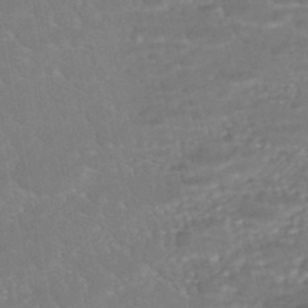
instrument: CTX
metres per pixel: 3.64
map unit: ANa
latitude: -45.1431
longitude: 104.5196
